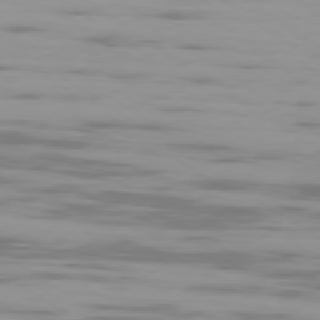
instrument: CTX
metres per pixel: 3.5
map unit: Ap
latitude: -79.3131
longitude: -102.7624
